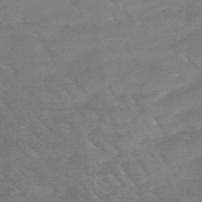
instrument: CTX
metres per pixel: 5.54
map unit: HNb
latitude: -49.2376
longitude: -47.6316
